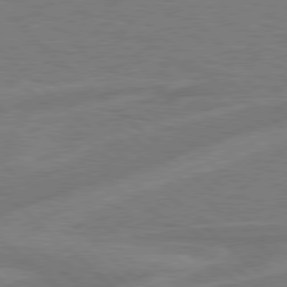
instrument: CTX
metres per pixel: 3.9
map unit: Hpe
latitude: 78.0633
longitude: -152.1578
